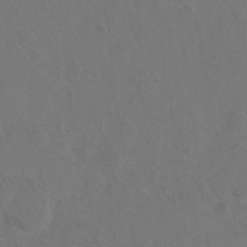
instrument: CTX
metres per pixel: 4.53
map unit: Hto
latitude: 8.6680
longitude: -35.1403
